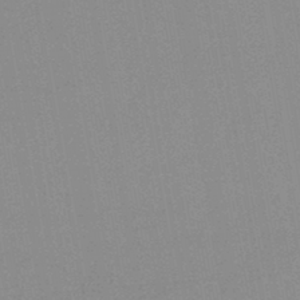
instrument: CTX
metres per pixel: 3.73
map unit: HNb
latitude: -44.1795
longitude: -40.4034
